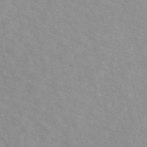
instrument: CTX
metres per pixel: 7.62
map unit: eAb
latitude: 50.2900
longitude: 118.1039
